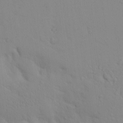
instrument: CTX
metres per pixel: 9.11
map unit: lAvf
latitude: 8.9514
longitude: 169.3320
